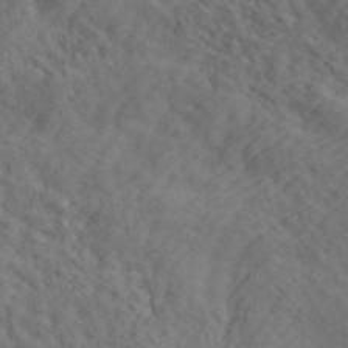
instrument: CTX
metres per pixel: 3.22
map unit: ANa
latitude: 46.7624
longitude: -84.1767
